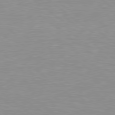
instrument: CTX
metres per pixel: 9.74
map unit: lApd
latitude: 79.2159
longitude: -89.2726
